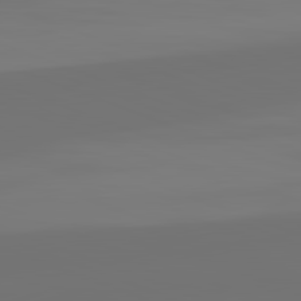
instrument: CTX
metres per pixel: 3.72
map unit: lApd
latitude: 82.3278
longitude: 154.2929
